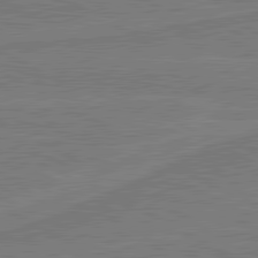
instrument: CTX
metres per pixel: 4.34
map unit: lApd
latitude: 80.8191
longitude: 168.2550
